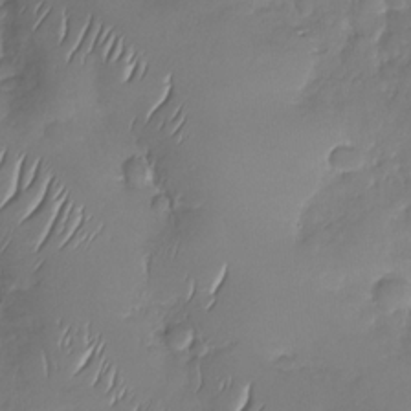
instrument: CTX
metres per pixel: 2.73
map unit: Nhu
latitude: -30.0094
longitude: -61.0080
